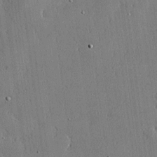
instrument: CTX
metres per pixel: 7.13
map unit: lHvf
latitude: 20.7058
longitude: 144.0661
